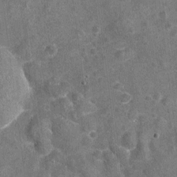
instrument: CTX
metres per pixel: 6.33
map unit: Nhu
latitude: -17.4833
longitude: -56.4034
